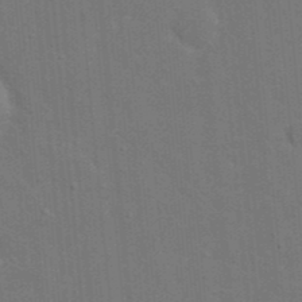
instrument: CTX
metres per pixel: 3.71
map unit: eHh
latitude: 19.9717
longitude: -63.9717
